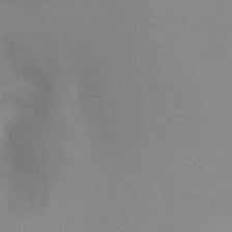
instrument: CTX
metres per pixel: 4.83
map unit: Hto
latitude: -6.4251
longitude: -49.6316
